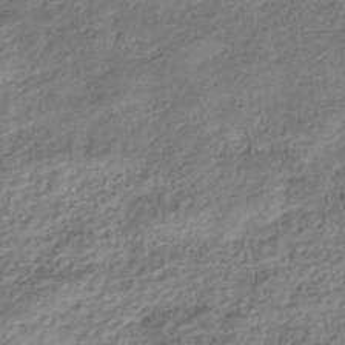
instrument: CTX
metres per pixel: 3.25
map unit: eHb
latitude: -38.0094
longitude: 80.6708
